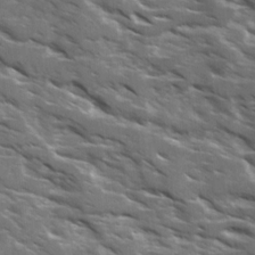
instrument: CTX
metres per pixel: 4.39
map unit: Ave
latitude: 18.0633
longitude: -130.7625
